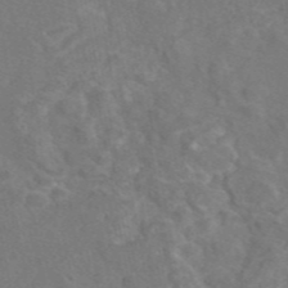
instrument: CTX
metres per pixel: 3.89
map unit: eAb
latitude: 46.1578
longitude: 110.2550
